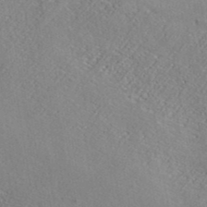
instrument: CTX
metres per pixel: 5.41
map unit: ANa
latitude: 39.2726
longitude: 24.5763
